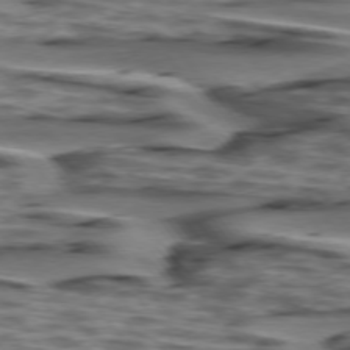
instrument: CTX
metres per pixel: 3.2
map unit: lApd
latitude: 75.6883
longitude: -71.6883
